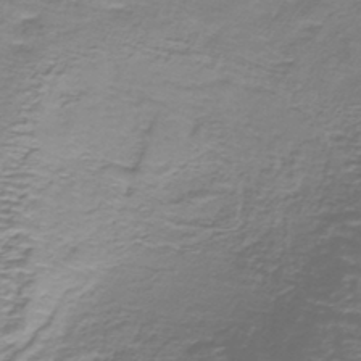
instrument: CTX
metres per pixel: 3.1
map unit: lHb
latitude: -40.5951
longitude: 59.1809
